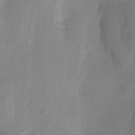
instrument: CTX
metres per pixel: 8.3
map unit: Ht
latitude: 2.8380
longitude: -27.4804
